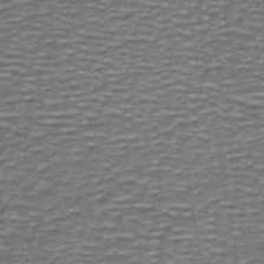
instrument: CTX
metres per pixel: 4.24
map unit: lHb
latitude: -40.7274
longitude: 55.8611
